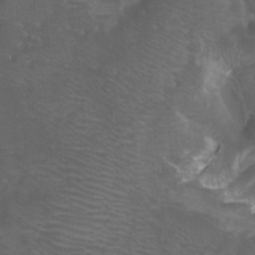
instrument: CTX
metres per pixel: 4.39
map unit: Htu
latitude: -7.1998
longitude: -48.8380
